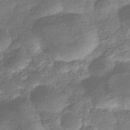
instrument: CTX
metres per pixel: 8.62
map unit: eHb
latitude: -37.8611
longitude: 81.0676
